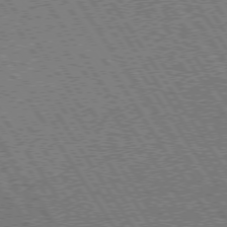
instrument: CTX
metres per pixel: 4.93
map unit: Hpe
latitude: 73.8584
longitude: -141.2348
